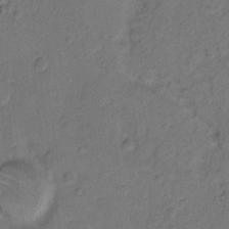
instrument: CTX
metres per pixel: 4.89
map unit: Hto
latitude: 7.1403
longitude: -61.7449
